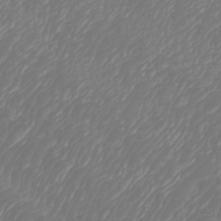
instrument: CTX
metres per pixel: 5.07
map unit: Htu
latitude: -5.8233
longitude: -74.8002
